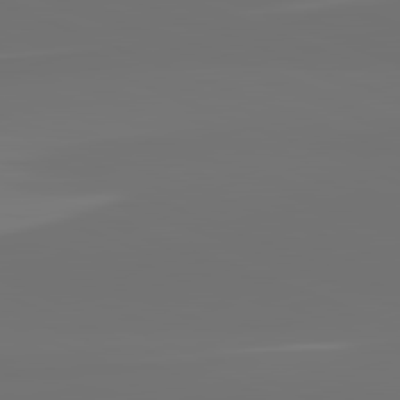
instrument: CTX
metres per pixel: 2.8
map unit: lApd
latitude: 82.3089
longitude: 155.2565
